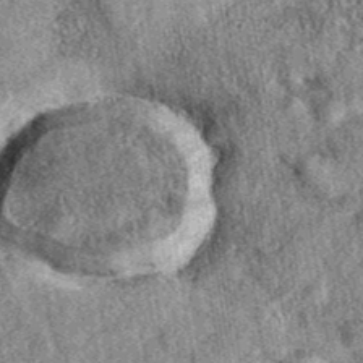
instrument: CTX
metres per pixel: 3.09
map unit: eAb
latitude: 39.4048
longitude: 108.9542
